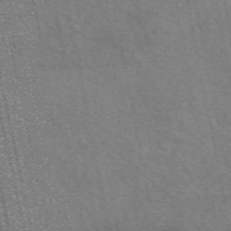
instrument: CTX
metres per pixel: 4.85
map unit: eAb
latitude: 51.1781
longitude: 110.5195
